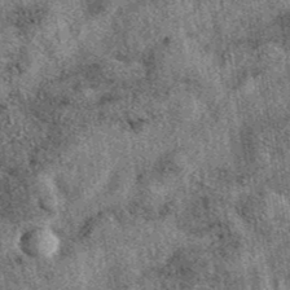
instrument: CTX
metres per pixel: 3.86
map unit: eAb
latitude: 39.9717
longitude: 108.8597
